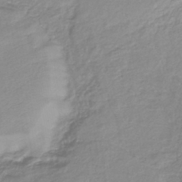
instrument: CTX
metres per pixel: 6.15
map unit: lHb
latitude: -40.8408
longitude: 70.1228
